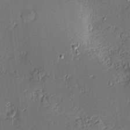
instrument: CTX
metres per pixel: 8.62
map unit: Nve
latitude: -8.8786
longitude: 175.1998
